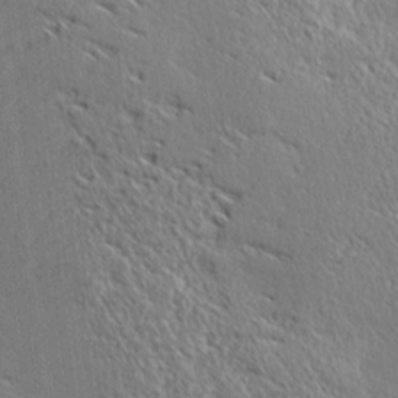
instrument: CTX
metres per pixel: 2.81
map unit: Ave
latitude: 17.5749
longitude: -137.9150
